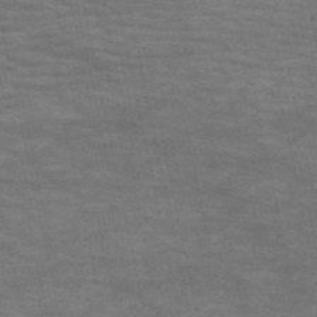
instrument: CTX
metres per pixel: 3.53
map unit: HNb
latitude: -53.6910
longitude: -43.8583
